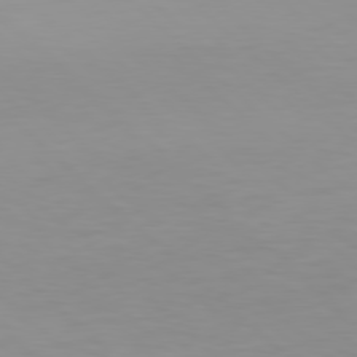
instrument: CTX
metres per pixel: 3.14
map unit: Hpe
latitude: 78.1767
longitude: -168.1389
